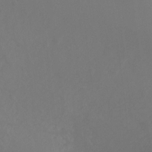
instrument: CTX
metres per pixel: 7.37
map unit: Ht
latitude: -8.2172
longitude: -31.7261
